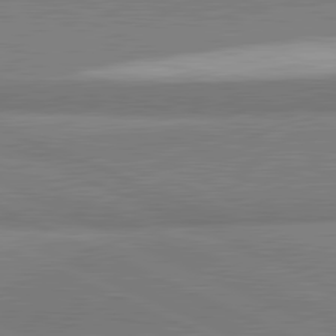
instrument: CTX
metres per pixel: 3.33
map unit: lApd
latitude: 81.6883
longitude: 162.4062
